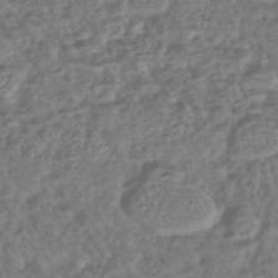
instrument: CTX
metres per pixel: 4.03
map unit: lHb
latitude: -43.6532
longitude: 76.1606
